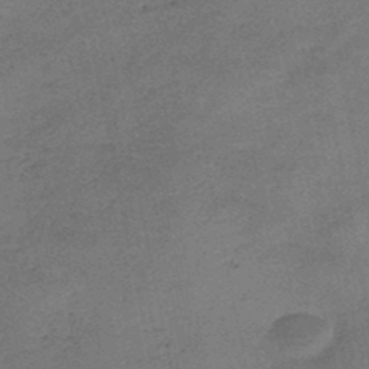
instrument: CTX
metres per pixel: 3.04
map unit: HNb
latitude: -46.8408
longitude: -35.7449
